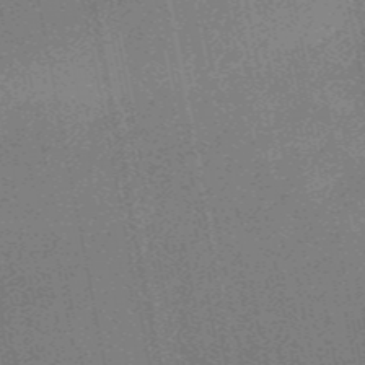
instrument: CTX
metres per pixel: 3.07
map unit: HNb
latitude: -53.4832
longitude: -49.2159
